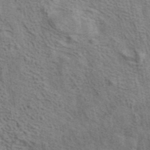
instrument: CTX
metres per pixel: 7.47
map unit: ANa
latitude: 41.8583
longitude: 13.5966
